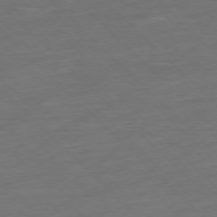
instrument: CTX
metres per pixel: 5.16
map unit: Ap
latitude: -77.4454
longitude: -64.8758
